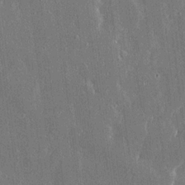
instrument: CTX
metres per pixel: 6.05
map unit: Ave
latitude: 17.5371
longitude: -139.8583
